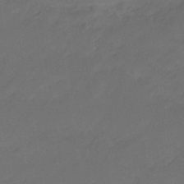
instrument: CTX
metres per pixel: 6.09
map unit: eHb
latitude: -46.3306
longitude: 85.1431
